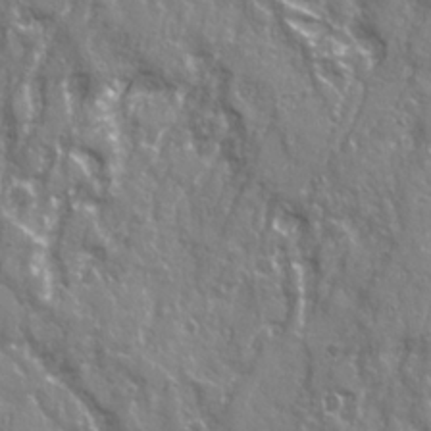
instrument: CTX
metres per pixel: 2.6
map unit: Ave
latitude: 21.9150
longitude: -133.1025
